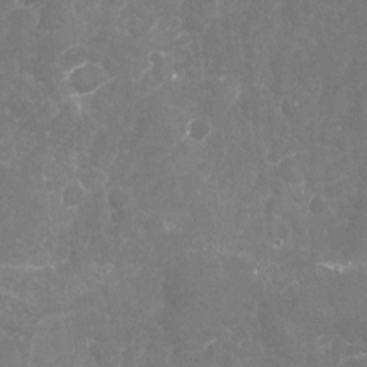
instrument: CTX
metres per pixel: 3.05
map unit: Nhu
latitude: -17.9745
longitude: -57.5749
